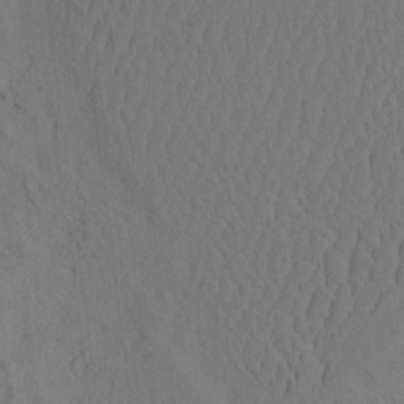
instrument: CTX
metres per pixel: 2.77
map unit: eHh
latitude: -2.2739
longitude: 18.5952
